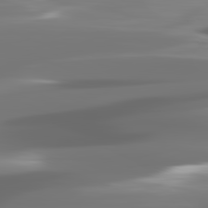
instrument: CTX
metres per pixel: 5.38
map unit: lApd
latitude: 81.9150
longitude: -144.8002
